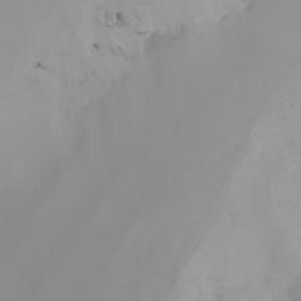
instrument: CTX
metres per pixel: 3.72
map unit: Nhu
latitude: -6.6707
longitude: -96.5924
